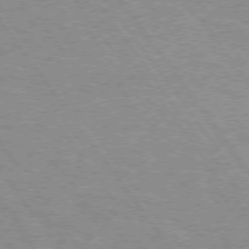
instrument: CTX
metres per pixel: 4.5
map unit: Hpe
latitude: 73.1781
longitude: -141.4048
